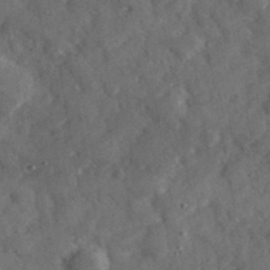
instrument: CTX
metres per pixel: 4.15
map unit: eHh
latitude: 37.3860
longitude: -67.8772
